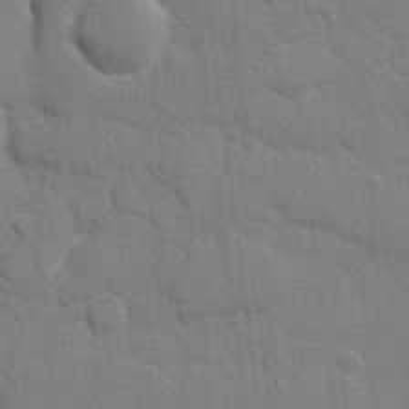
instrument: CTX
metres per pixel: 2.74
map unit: eHh
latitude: 8.3656
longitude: -67.6693
